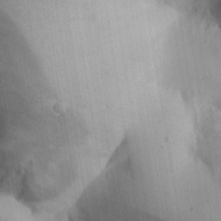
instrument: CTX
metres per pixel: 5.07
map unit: Aa
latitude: 32.4223
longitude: -144.6301
